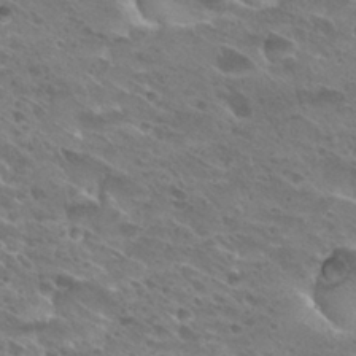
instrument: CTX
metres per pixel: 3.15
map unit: Hto
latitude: 28.3845
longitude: -39.6505
